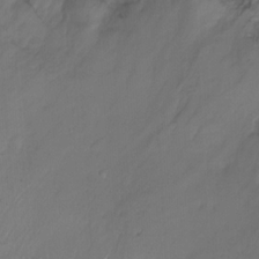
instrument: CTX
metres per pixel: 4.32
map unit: Ht
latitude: -15.0109
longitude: -54.5357
